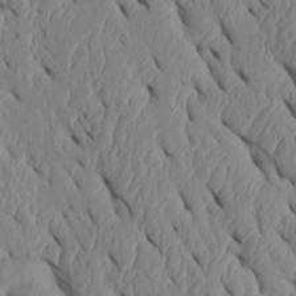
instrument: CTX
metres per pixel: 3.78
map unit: Htu
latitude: 1.9528
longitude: 148.5385
